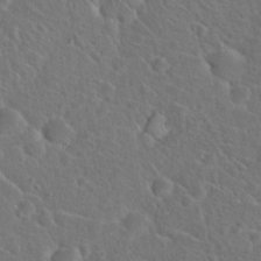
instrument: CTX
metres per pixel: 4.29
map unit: Hto
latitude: 19.3292
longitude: -38.3845
